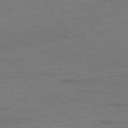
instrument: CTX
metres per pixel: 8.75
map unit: Ap
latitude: -78.3117
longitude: -92.2333
